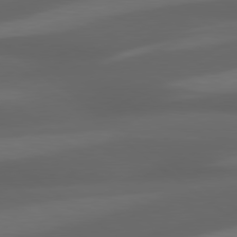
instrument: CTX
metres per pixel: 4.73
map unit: lApd
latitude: 79.3860
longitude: -124.1011
